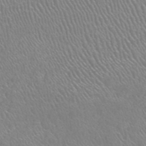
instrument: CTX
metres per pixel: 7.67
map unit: HNhu
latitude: -48.0850
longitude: 29.6722
